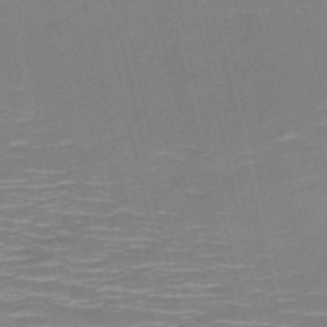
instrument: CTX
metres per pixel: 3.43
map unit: HNb
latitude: -51.0864
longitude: -45.4804
